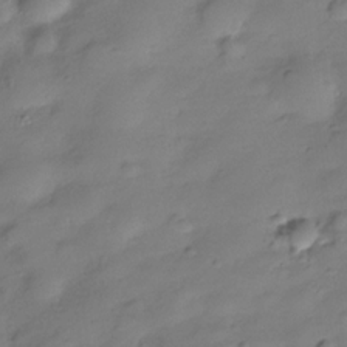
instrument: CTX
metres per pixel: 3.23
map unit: Hve
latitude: -28.6519
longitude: 94.1039
